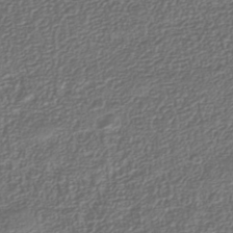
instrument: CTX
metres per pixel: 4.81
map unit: Nhu
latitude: -39.9556
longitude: -84.7813
